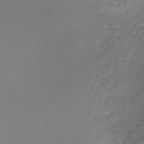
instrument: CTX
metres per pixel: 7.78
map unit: HNhu
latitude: -41.6722
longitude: 106.8786
